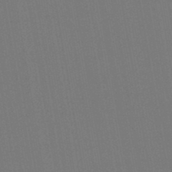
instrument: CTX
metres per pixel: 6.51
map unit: lHb
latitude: -46.8975
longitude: 72.9919
